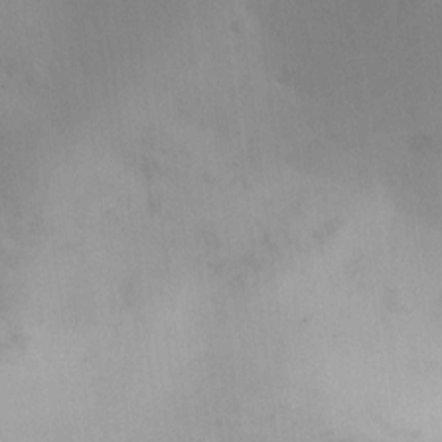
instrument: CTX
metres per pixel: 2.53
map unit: HNhu
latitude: 7.9150
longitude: -0.6301
